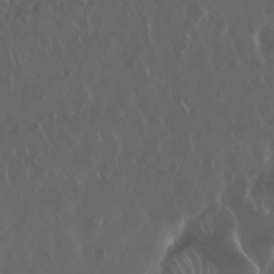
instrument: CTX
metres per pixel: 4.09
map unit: Nhu
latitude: 29.8961
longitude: -59.5749
